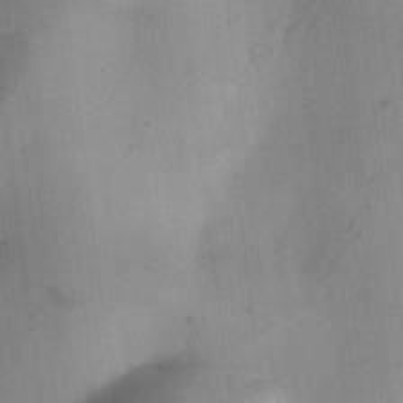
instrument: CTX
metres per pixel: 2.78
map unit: HNhu
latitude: 10.5735
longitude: 9.4265
